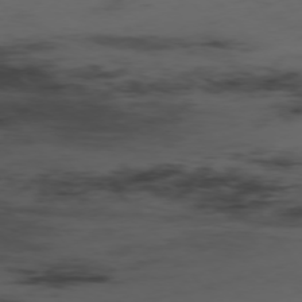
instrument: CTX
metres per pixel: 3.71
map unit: Hpe
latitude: -76.0283
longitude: -10.0444
